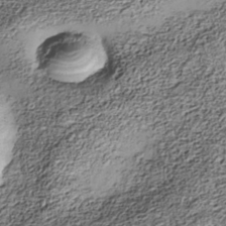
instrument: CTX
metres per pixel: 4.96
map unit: Nhe
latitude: -38.6897
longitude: -147.6883
